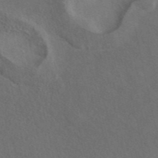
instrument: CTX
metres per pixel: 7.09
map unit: eAb
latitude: 42.4979
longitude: 108.8408
